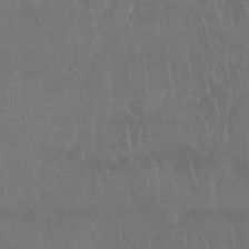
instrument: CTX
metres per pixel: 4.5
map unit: Nhu
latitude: 28.9513
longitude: -63.8962
